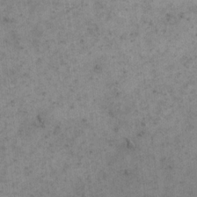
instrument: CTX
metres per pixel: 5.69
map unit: eHh
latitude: 19.3103
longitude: -63.4049
